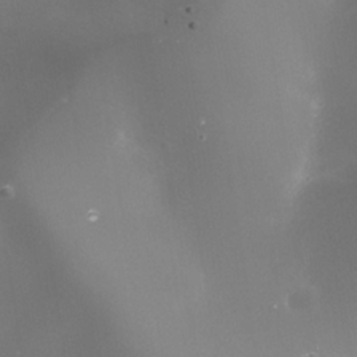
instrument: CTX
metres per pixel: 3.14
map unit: Nhe
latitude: -35.7100
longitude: -90.9325
